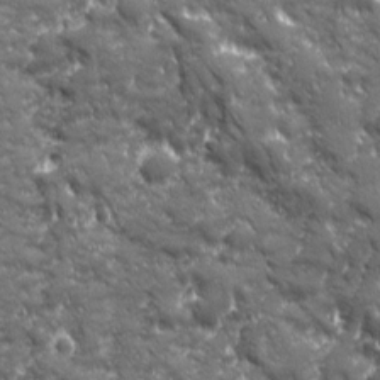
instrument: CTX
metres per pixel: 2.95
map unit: Ave
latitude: 19.6882
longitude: -134.1389
